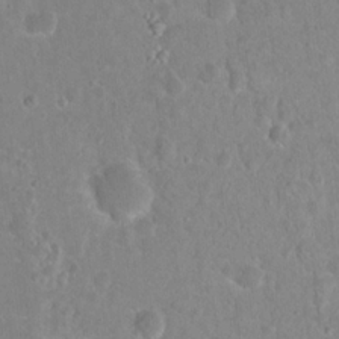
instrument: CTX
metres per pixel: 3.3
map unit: Nhu
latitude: 16.8758
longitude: -30.8569
